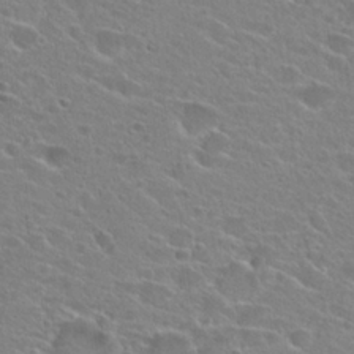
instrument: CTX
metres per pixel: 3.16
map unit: Hto
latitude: 24.6112
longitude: -44.9891
